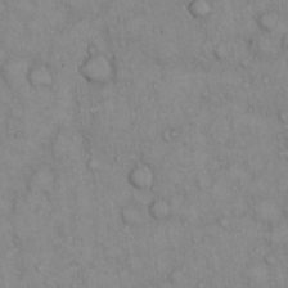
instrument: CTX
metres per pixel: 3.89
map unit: Hto
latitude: 12.9892
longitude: -57.8961
